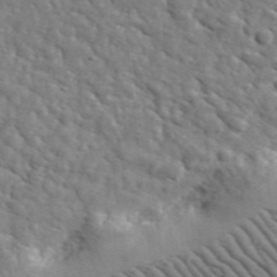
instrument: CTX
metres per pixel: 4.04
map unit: lHvf
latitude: 36.1200
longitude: -86.9325
